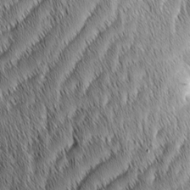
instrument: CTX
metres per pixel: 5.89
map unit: Aa
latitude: 6.1011
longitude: -130.1578
